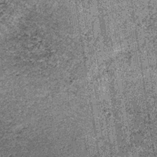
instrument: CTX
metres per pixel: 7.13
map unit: lHb
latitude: -37.5588
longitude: 67.1620
